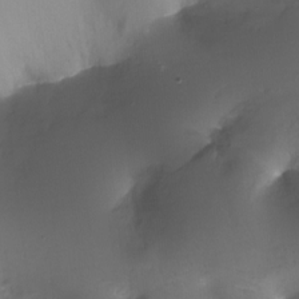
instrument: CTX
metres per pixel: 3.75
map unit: Ht
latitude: -16.5007
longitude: -42.7813
